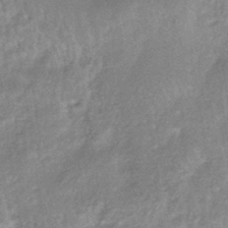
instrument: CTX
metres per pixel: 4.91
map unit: HNhu
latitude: -44.5007
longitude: 90.6141
